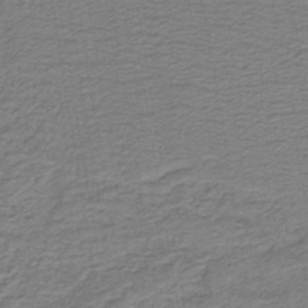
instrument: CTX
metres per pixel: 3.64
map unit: lHb
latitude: -41.8233
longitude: 53.1809
